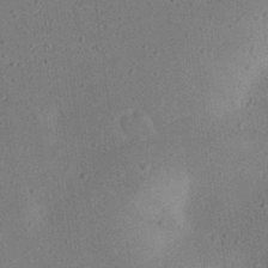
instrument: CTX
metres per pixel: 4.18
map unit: eHh
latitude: 24.0444
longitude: -70.3656
